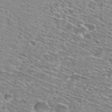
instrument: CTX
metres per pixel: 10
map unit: Hto
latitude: 28.7813
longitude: -46.7436
